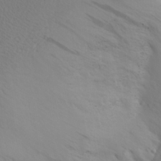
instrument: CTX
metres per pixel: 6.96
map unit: Aa
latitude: 28.7057
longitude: -146.1578
